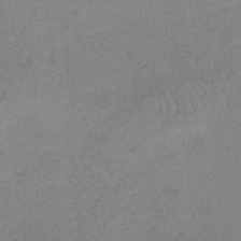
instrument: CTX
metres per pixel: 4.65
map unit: HNb
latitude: -34.1039
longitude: 59.1431
